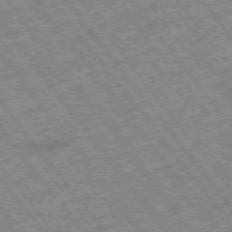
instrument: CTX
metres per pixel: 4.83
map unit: Hpe
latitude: -75.3888
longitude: -20.6680
